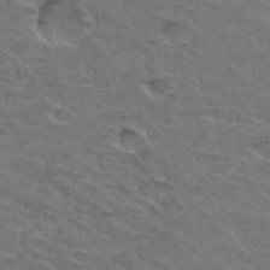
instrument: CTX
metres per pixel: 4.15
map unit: Hto
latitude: 32.3845
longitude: -45.5560
